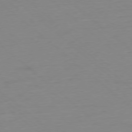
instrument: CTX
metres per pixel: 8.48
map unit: Ap
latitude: -78.2550
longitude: -56.9513
